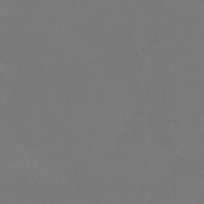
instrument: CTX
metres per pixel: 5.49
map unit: HNhu
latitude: -1.7100
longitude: -4.4790
